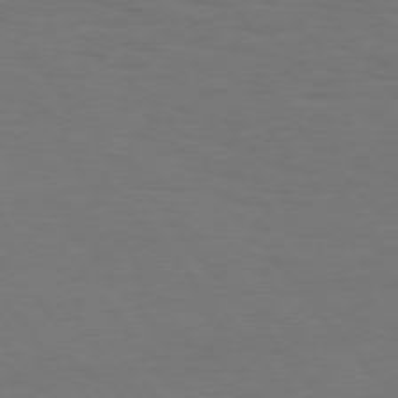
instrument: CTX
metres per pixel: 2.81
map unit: Hpe
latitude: 75.0270
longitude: -132.1011
